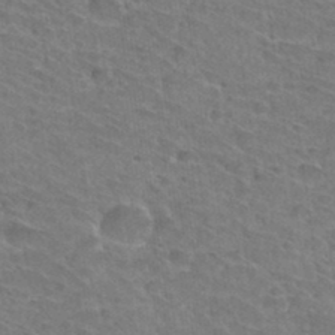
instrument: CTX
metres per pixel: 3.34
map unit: Hto
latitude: 33.9717
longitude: -41.7638
